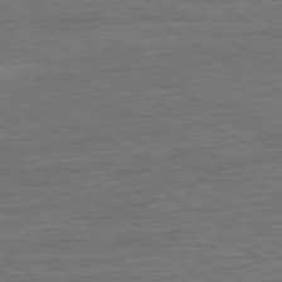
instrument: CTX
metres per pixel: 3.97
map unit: Ap
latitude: -81.0109
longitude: -78.8947
